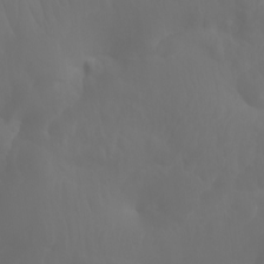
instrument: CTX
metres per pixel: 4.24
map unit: Aa
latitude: -10.6896
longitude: -68.2522
